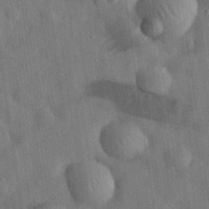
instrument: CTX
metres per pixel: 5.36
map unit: eHh
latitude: 30.8002
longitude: -74.3656
